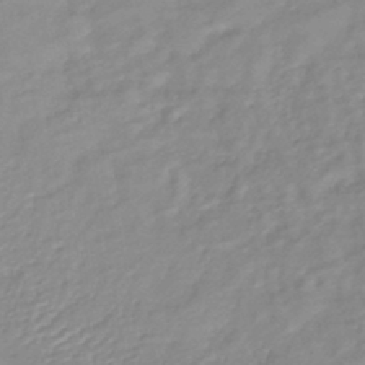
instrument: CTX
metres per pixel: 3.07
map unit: lHb
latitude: -41.4454
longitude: 75.3510
